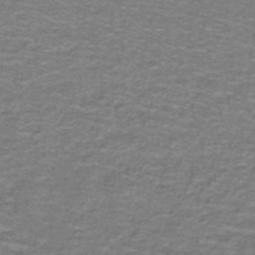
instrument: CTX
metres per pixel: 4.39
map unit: lHb
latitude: -43.5399
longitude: 54.8030
